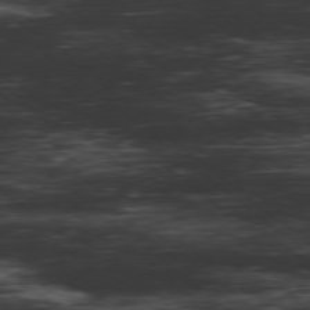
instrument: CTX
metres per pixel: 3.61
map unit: Hpe
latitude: -78.3306
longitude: 13.1620
